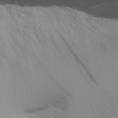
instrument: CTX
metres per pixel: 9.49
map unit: Aa
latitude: 26.3845
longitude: -136.7247
